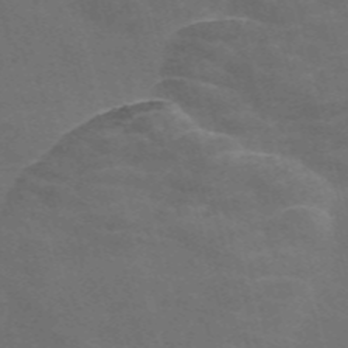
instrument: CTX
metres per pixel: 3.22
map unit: Nve
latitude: -58.3495
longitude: 64.6330
